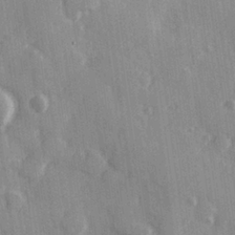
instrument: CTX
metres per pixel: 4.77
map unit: Hve
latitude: 25.9717
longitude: 147.7288
